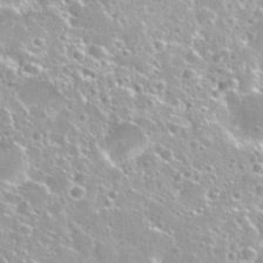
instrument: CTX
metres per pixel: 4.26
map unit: Nhu
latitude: 30.7436
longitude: -53.2537
